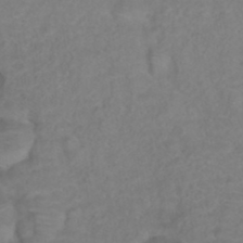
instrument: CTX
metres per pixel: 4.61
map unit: ANa
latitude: 39.6127
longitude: 23.5210
